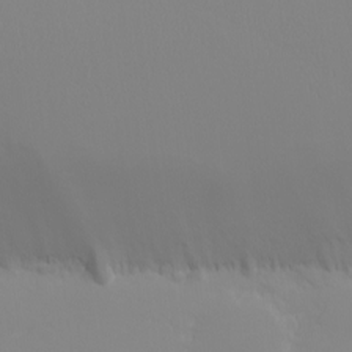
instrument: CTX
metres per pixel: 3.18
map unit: eHh
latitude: -5.5021
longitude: -86.8191
